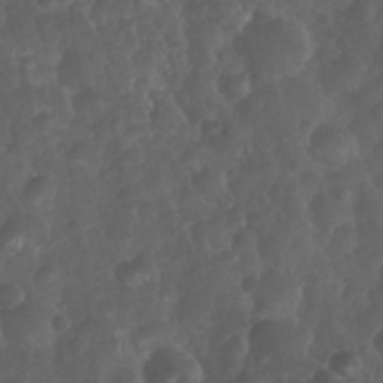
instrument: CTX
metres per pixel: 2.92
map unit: Nhu
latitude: 28.8380
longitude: -56.4034
